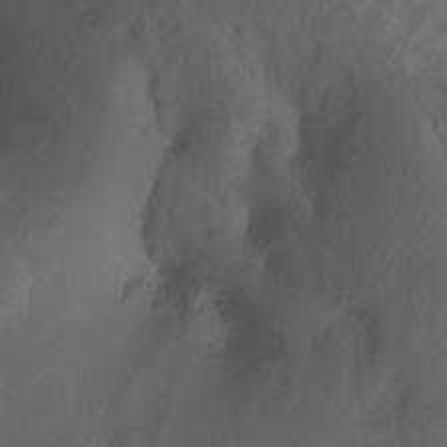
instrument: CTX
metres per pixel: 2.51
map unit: Nhu
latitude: -7.4643
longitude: -80.6490
